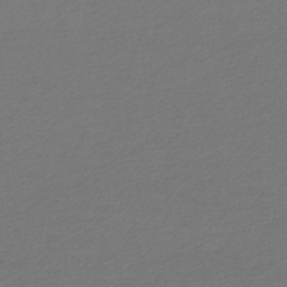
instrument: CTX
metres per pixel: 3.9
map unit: lHb
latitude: -46.3117
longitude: 68.2172
